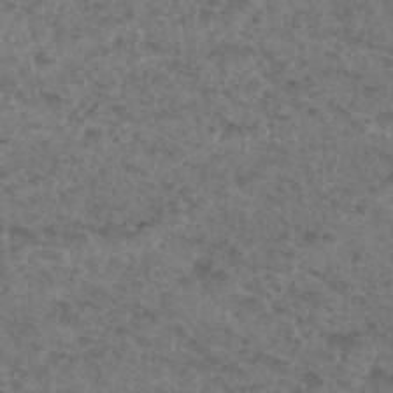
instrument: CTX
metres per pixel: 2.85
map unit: Hto
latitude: 32.8947
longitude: -49.3671
